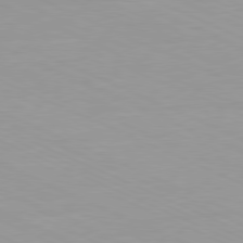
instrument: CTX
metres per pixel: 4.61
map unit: Ap
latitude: -81.1809
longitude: -93.0269
